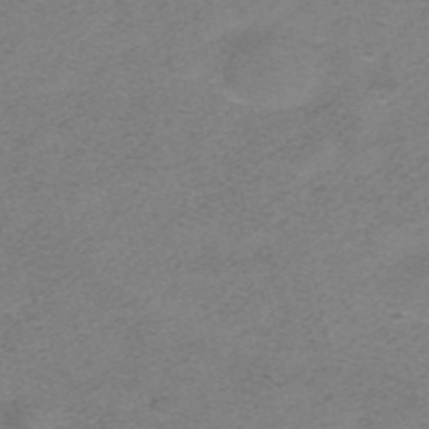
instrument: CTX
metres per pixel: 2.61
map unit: HNhu
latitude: -40.5574
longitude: 104.1228
